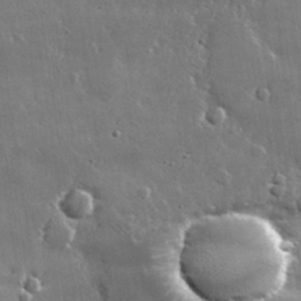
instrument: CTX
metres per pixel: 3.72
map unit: lHvf
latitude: 32.6679
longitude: -91.4426
